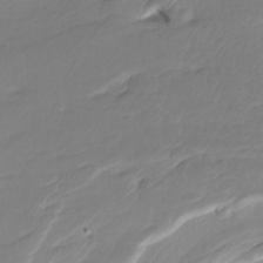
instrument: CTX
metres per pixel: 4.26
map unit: Htu
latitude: -7.4832
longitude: -67.4426
